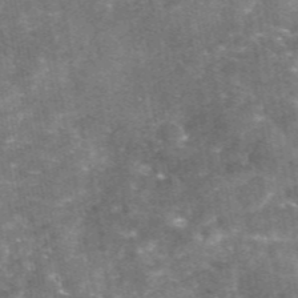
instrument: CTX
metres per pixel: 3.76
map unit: eAb
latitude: 46.6491
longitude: 120.8786
